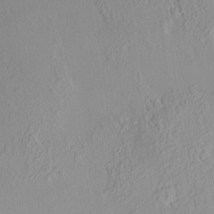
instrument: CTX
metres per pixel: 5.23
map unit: HNhu
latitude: 5.9717
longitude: 10.4062
